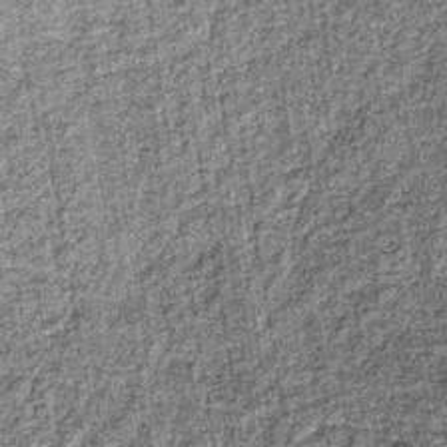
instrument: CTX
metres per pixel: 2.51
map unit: lHb
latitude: -37.0486
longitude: 64.5952
